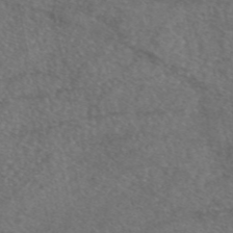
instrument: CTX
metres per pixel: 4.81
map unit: eAb
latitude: 47.4238
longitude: 110.2550
